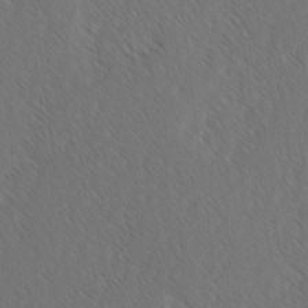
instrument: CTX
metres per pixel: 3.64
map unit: lAvf
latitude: -3.1053
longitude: -113.9717
